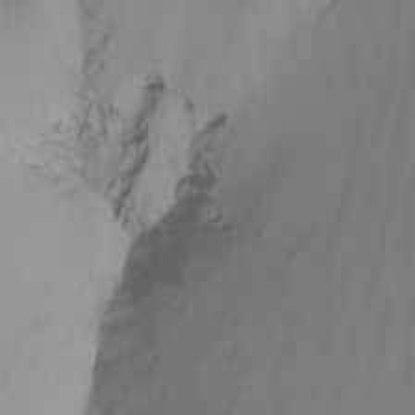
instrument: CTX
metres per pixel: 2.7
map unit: Nhu
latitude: -8.8030
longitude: -79.5182
